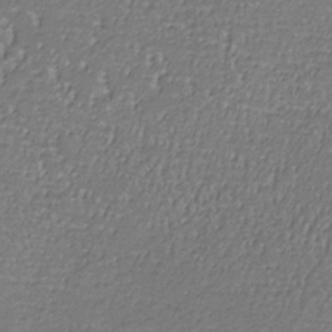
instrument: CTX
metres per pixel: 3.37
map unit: lHb
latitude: -32.9542
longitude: 67.5588
